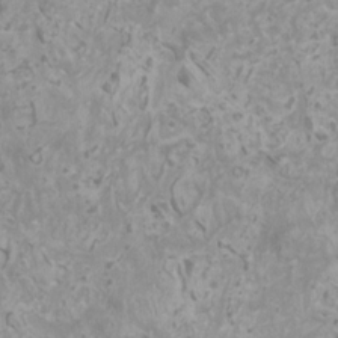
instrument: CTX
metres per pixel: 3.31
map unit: HNhu
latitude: -0.0661
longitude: 3.5966
